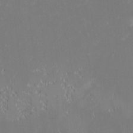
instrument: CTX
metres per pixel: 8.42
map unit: eHh
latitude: -2.3495
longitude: -84.1011
